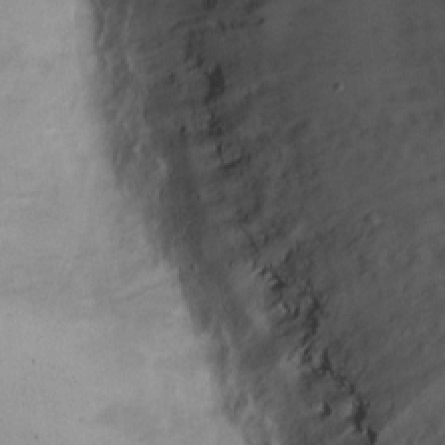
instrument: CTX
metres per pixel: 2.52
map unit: eHh
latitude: 12.3845
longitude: -61.8205
